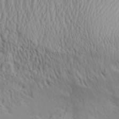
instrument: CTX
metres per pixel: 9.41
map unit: Aa
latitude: 31.5371
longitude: -134.9136
